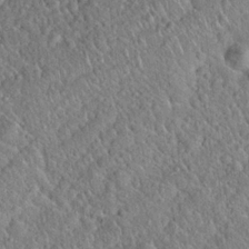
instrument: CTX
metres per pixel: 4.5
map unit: Hto
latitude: 19.2915
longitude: -52.5546
